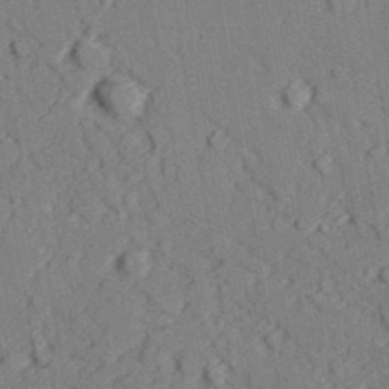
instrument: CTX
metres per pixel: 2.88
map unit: lAvf
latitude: 27.1592
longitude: -109.6316
